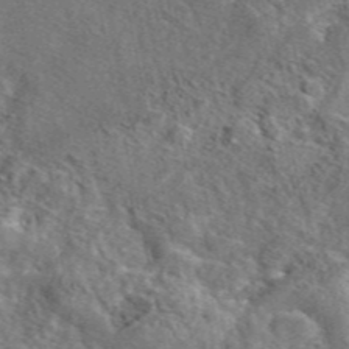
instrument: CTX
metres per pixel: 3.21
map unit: eAb
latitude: 45.5182
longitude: 111.1809
